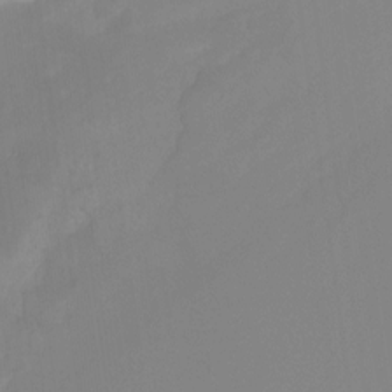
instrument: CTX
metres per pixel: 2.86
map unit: Ht
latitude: -12.5385
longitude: -50.1577
